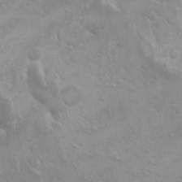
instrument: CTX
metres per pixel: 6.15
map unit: eHh
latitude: 18.3089
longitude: -66.2900
